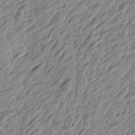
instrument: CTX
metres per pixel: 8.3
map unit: Htu
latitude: -4.0661
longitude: -179.5749
